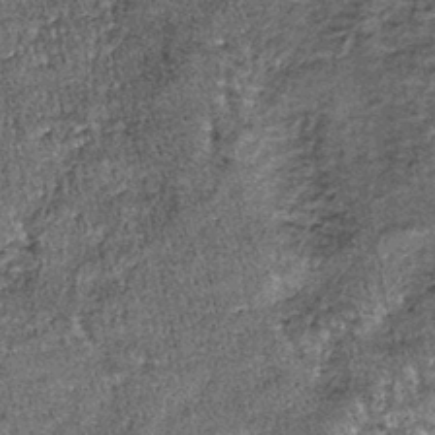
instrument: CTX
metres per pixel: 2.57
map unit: lHb
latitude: -39.6155
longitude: 65.2187
